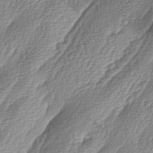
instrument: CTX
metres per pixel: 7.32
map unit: lAa
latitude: -4.6329
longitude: -129.3670
